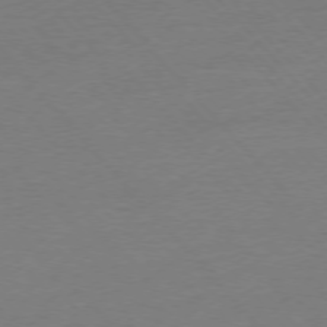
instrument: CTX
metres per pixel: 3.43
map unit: Ap
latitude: -76.6707
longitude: -93.4237
